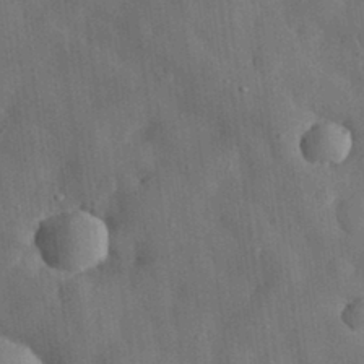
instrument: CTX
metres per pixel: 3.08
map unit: eHh
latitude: 31.0459
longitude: -77.0647
